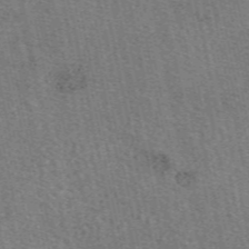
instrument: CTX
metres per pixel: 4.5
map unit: eAb
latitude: 50.1766
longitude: 107.8234
